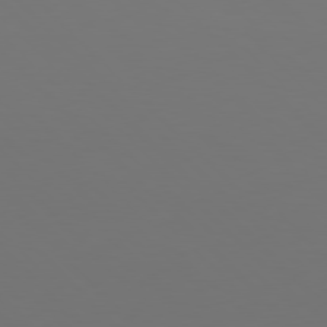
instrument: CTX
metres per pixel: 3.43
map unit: Hpe
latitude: 77.4237
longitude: -170.8947
